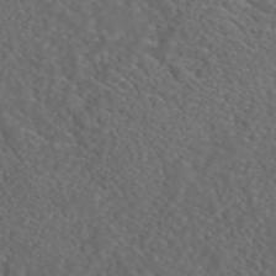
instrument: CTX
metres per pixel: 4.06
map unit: ANa
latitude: 44.3845
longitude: 24.3306
